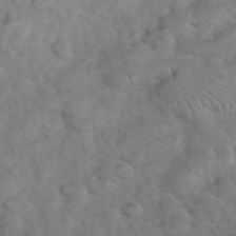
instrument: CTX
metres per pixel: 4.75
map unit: eHh
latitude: 36.8758
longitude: -65.1214
